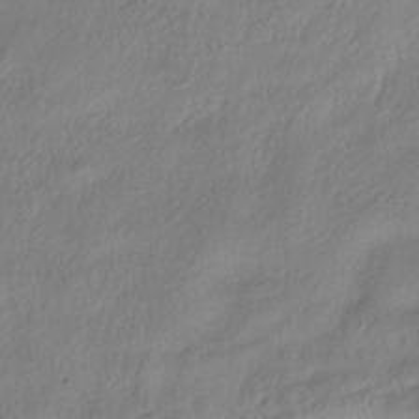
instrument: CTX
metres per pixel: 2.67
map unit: HNhu
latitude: -39.3510
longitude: 101.8611
